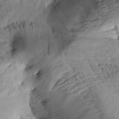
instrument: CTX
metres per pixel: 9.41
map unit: Aa
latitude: 9.4615
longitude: -142.6113
